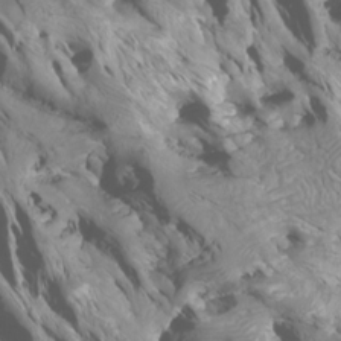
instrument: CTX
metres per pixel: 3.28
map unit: Htu
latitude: -6.1417
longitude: -77.1403
